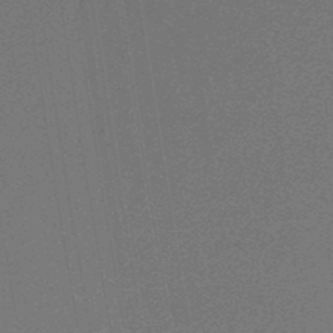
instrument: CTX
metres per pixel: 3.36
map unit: HNb
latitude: -48.4629
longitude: 59.7099
